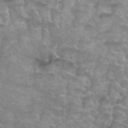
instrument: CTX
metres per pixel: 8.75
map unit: Hto
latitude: 34.1577
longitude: -43.7639
